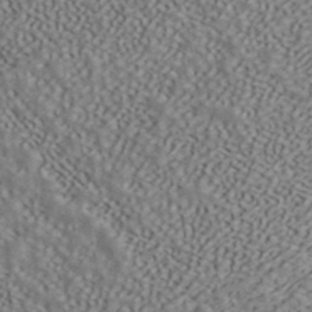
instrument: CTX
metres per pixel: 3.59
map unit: ANa
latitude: 43.3860
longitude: 47.8800
